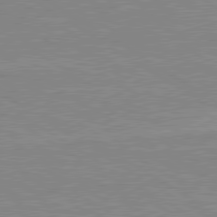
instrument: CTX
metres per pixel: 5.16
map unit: lApd
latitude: 80.0633
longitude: 169.7099
